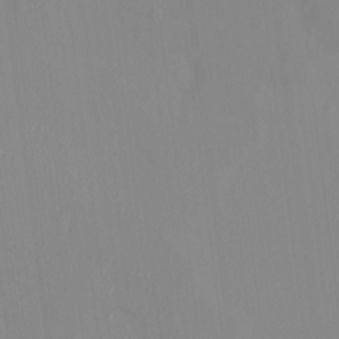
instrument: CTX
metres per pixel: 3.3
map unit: HNhu
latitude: 6.7624
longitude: 2.3684
